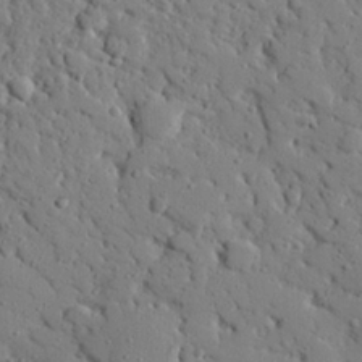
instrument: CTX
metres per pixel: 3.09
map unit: eHh
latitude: 26.4412
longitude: -78.5735
